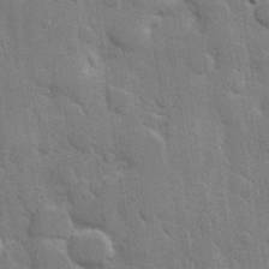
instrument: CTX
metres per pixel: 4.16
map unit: Hve
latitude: 25.8394
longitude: 149.5022
